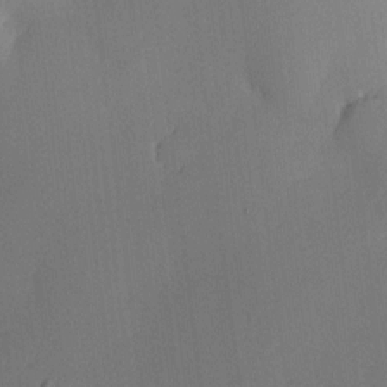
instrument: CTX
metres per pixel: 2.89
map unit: HNhu
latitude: 7.8205
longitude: 16.1039
